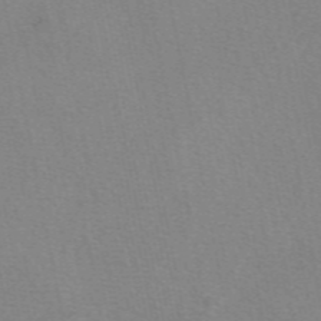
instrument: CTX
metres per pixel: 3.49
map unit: eAb
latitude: 49.9717
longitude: 104.8597
